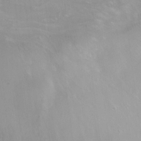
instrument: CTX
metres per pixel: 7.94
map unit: Nhu
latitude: -13.3132
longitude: -65.8773
